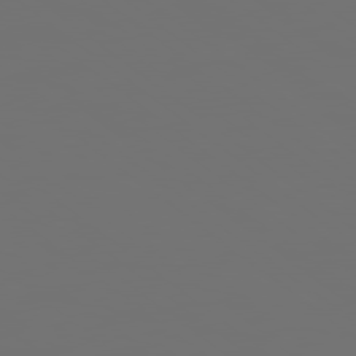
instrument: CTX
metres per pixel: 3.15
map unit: Hpe
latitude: 78.7624
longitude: 176.8597
